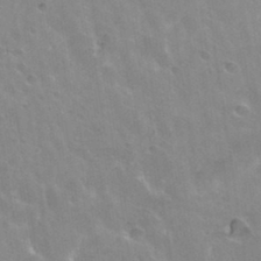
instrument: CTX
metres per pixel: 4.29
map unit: Hto
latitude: 35.9150
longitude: -43.9528
